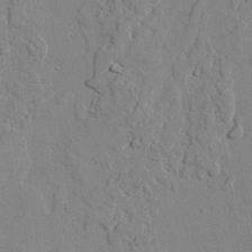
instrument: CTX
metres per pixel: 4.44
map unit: lAvf
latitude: 25.8583
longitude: -110.4412
